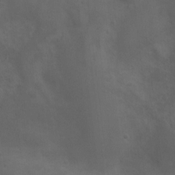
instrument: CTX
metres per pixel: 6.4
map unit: Ht
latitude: 1.7449
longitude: -23.0269
